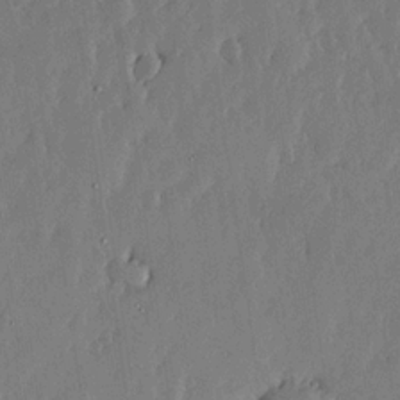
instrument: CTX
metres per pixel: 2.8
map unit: lHvf
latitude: 18.6112
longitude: -116.4601
